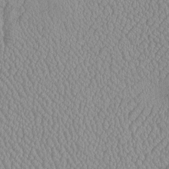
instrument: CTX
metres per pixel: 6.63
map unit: Htu
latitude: -6.6896
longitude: 156.3117
